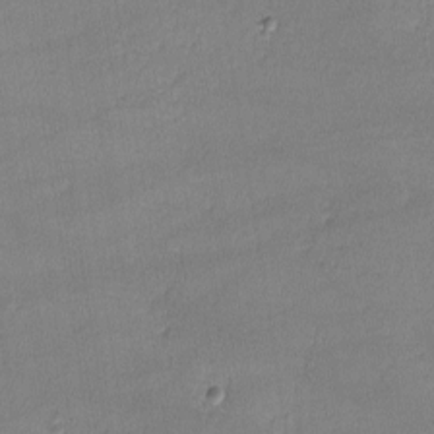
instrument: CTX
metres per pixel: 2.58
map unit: lHvf
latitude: -11.3510
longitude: -101.4993
